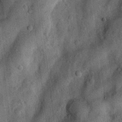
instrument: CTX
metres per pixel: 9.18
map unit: Nhu
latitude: 6.1767
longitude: -23.8772
